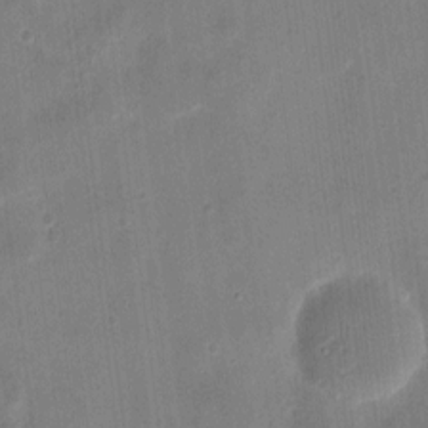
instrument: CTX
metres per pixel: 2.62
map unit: eHh
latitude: 9.0459
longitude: -73.2726
